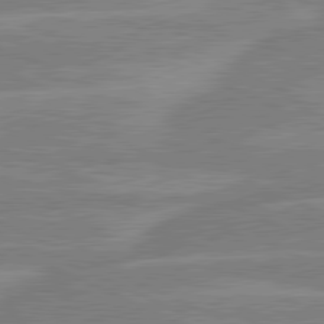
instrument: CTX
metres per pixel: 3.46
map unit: lApd
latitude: 80.9892
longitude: -126.5168
